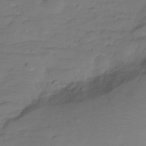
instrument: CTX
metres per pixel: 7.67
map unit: Hve
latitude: -27.9178
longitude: 91.5966
